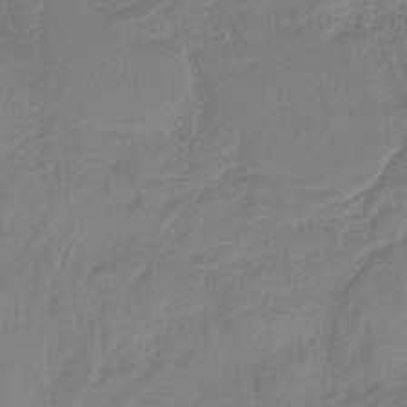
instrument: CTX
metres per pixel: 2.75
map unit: HNb
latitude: -35.4832
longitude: 59.4832
